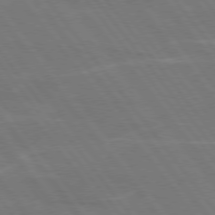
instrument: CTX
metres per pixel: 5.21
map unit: lApd
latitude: 75.2537
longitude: -67.7071
